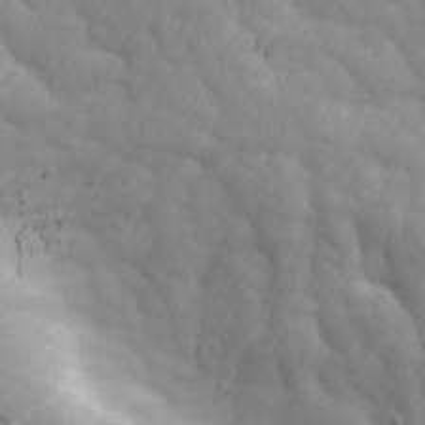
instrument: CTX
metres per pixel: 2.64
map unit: Ave
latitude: 13.2915
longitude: -105.5183
